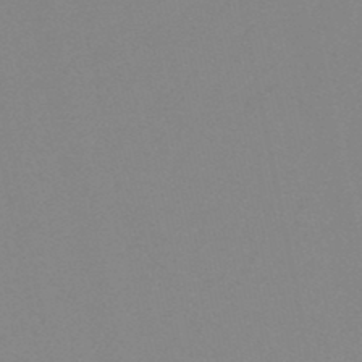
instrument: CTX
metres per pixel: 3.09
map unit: lHb
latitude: -48.1984
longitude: 64.5007
